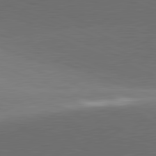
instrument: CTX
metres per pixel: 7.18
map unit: lApd
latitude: 81.7827
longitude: 136.5951
